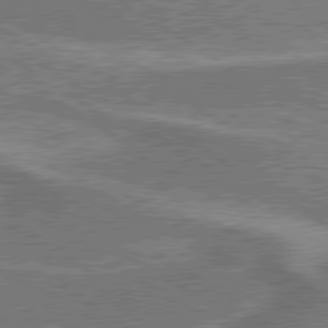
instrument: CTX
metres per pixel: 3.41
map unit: lApd
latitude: 79.6694
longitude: 172.2361
